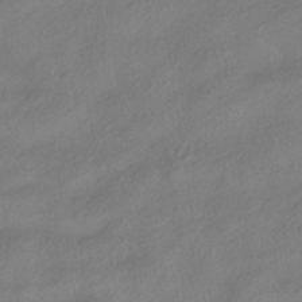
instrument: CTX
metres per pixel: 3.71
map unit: HNhu
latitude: -41.5966
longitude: 103.3699
